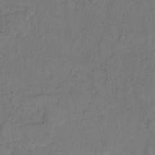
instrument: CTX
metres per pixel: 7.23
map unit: Hto
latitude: 7.5560
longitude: -61.1781
